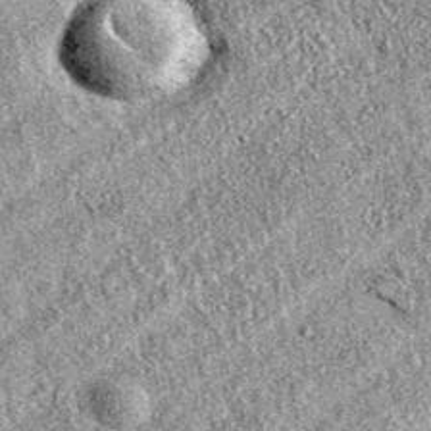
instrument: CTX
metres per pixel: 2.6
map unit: eAb
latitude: 37.5560
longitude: 110.8219
